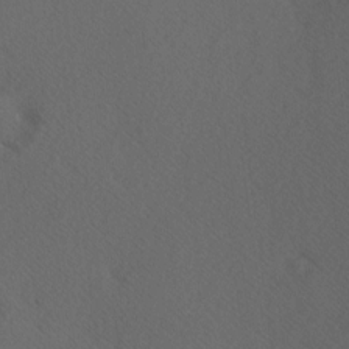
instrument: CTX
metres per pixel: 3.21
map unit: Hve
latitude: 12.5546
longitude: -90.1578
